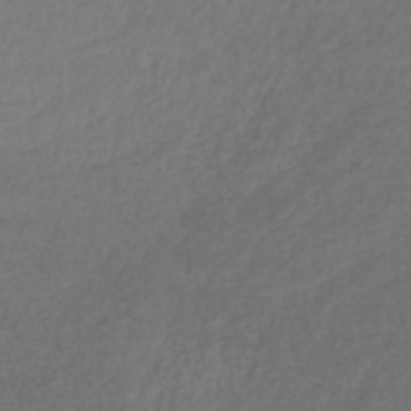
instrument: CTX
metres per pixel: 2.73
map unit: lHb
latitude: -43.6910
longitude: 71.9556
